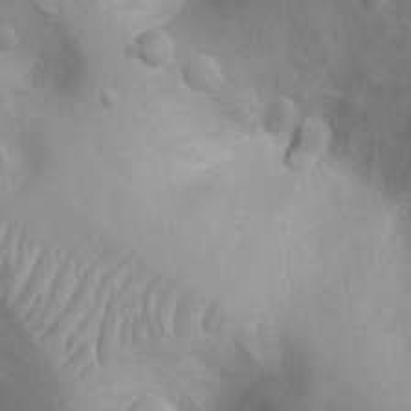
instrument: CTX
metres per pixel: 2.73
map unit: Ht
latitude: 3.2159
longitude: -26.4223
